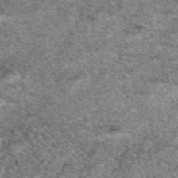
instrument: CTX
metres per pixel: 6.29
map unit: eAb
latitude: 50.0633
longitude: 109.6344
